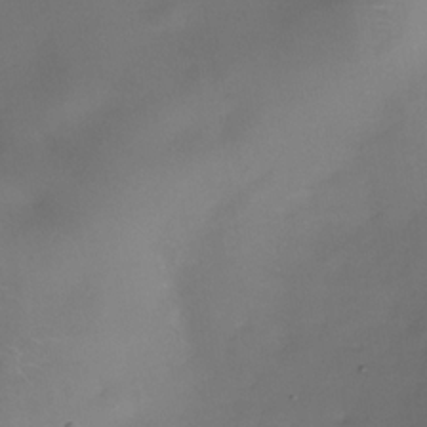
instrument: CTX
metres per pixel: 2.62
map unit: Nhe
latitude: -34.0661
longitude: -87.9528
